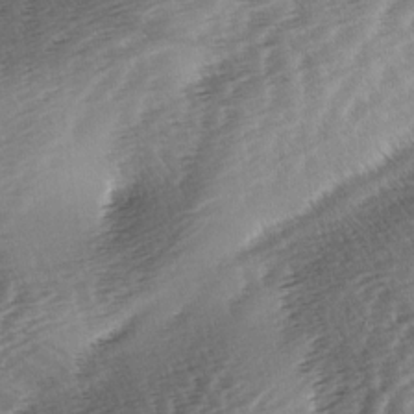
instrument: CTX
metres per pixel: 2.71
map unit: lAa
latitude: -3.9178
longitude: -126.7435
